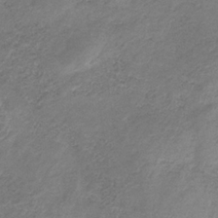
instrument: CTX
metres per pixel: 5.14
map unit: HNb
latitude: -32.4440
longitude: 61.8422
